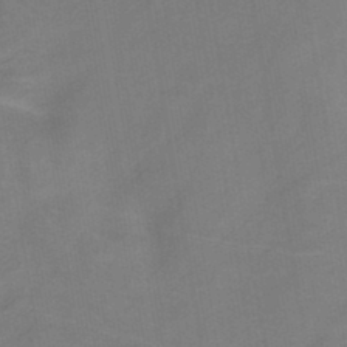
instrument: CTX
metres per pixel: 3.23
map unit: HNb
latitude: -45.2943
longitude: -39.5938
